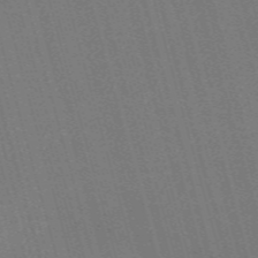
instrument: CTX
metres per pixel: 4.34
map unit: Nve
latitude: -59.7288
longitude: 62.8408
